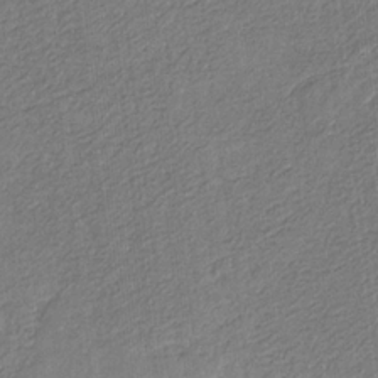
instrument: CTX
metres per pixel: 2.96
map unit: eHb
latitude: -29.7667
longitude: 66.0283
